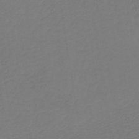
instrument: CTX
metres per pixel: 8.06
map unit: lHb
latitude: -42.8219
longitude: 64.1795
